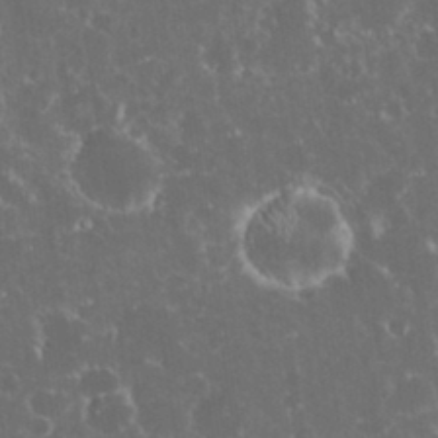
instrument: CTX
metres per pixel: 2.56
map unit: eHh
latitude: 33.1970
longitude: -61.8394
